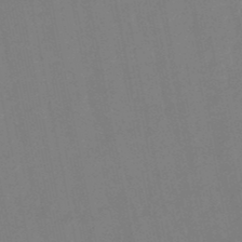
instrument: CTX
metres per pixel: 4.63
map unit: lHb
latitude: -48.4251
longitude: 79.8989
